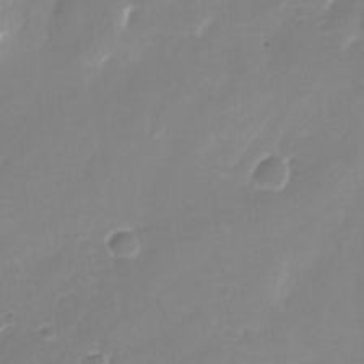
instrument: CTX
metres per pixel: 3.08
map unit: Nhu
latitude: -24.7085
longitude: -71.1403
